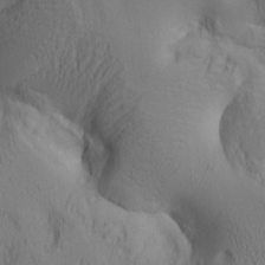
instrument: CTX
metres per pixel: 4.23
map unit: lAa
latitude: 5.5938
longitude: -114.1577
